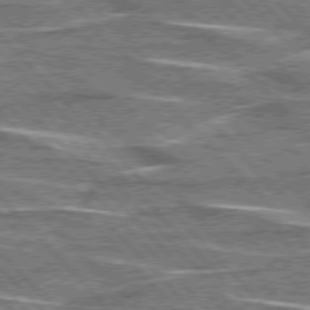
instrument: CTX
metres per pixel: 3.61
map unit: lApd
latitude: 76.2711
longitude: -81.5371
